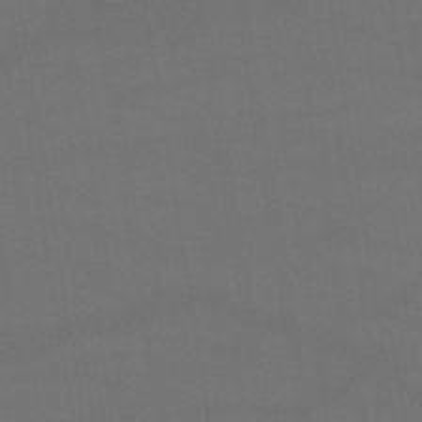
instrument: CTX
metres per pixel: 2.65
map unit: lHb
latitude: -46.8030
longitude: 67.6533
